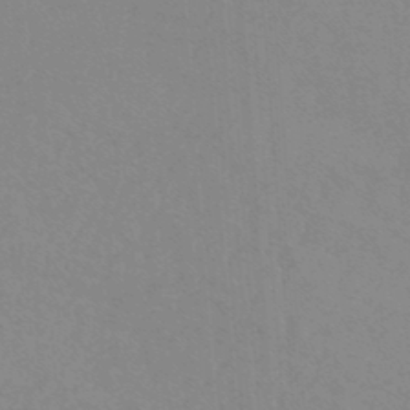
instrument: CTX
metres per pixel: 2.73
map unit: lHb
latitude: -48.2929
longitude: 64.2362
